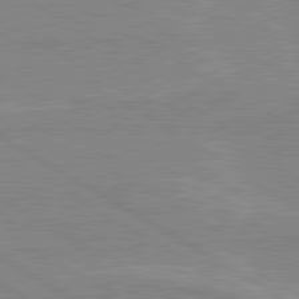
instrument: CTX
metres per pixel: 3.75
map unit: lApd
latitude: 80.3656
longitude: 122.8786
